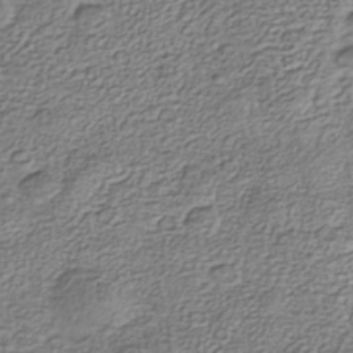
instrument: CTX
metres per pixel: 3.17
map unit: Nhe
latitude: -40.1606
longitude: -110.5735
